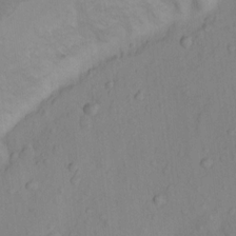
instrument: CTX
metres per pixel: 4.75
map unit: Nhu
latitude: 12.7246
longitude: -29.2348
